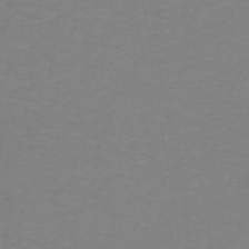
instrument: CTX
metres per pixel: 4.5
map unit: lHb
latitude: -42.2550
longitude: 56.2361
